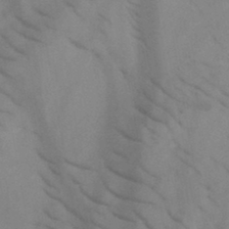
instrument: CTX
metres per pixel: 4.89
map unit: HNb
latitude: -44.6896
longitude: -41.0080
